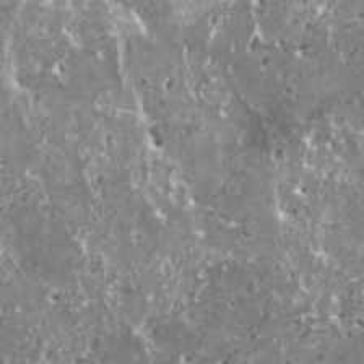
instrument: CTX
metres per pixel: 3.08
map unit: HNhu
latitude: 1.0080
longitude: 6.5385
